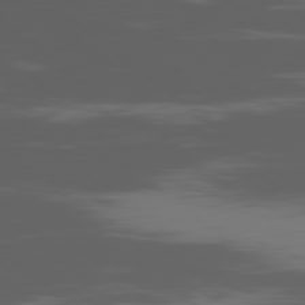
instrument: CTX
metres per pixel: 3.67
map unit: Ap
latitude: -80.1606
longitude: -53.7450
